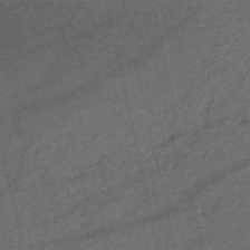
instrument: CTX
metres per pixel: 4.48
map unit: HNb
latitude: -50.9920
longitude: -41.1403
